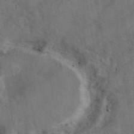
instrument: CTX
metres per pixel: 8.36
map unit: eAb
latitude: 43.4804
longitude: 110.7841
